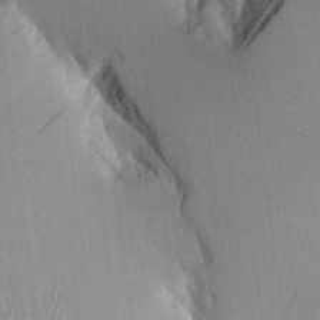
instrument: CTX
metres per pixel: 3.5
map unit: Aa
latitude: 10.8191
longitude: -127.4804
